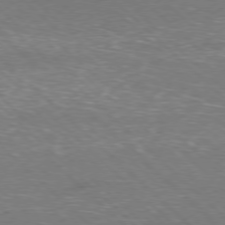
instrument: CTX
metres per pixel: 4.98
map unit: Hpe
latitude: -78.0283
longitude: 15.3132
